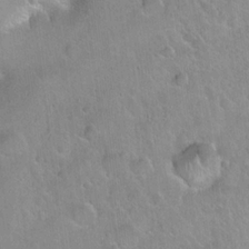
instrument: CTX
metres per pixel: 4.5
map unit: Hto
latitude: 20.6302
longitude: -52.3467
